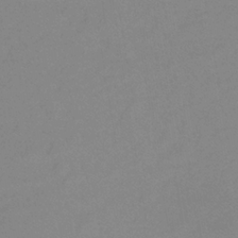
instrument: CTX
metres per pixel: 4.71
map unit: lHb
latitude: -32.9920
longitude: 67.0486
